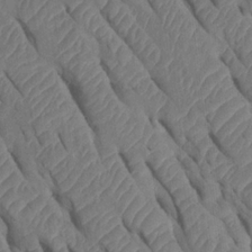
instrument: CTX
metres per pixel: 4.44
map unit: Htu
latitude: 0.7057
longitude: 147.5777
